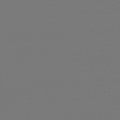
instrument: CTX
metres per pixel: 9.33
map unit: eHb
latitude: -49.7667
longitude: 67.2754
